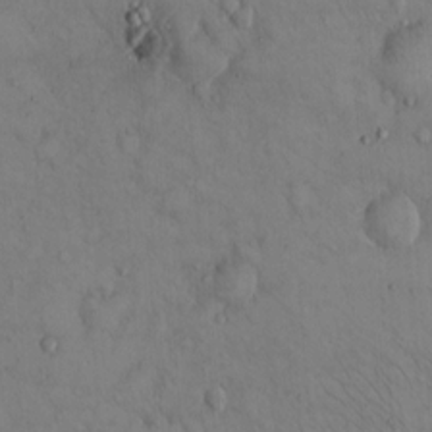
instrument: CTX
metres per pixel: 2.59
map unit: Hto
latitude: 13.3293
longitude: -59.4238
